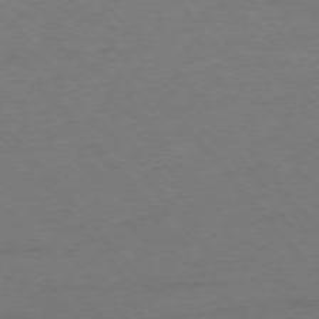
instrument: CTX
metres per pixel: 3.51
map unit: Ap
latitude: -76.1228
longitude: -88.1767
